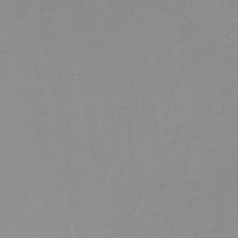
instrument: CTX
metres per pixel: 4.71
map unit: HNb
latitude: -48.5007
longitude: -44.8191
